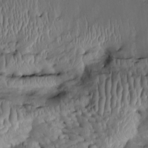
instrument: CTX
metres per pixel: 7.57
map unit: Htu
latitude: 0.4979
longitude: 149.2754
